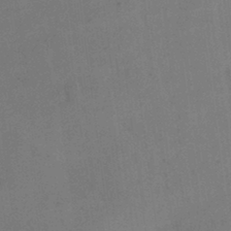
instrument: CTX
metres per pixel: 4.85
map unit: Nhu
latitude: 26.4412
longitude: -70.4034
